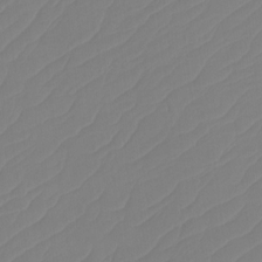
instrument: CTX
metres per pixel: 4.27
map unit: Htu
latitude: -14.0850
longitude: -49.8016
